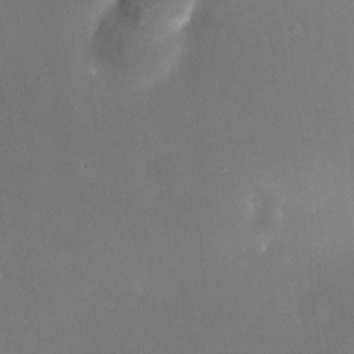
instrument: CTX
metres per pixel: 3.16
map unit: HNhu
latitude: 6.6679
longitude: 7.8989
